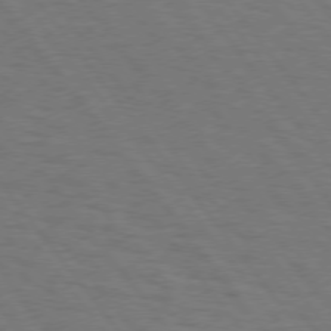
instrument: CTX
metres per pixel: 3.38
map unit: Hpe
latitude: 74.8191
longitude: -137.9717
